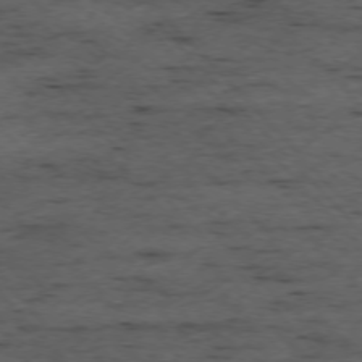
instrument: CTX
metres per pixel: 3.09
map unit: Ap
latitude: -76.1984
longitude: -87.5182
